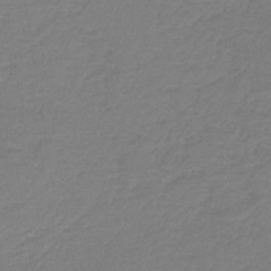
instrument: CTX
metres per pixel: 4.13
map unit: HNb
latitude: -38.0472
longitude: 55.3888
